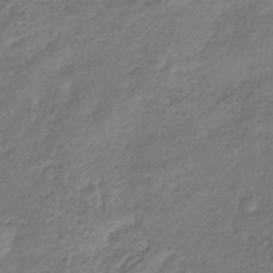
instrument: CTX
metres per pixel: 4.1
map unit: eHb
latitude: -37.6721
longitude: 80.5952
